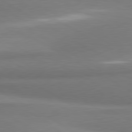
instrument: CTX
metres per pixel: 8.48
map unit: lApd
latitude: 80.2333
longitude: 176.8786
